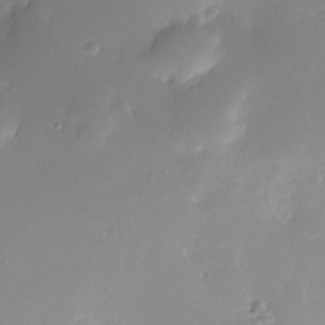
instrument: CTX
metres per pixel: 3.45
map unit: Nhe
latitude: -32.2551
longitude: -117.2726
